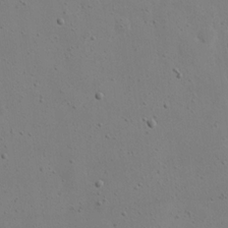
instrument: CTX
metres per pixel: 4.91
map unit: eHh
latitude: 18.4790
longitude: -71.5560
